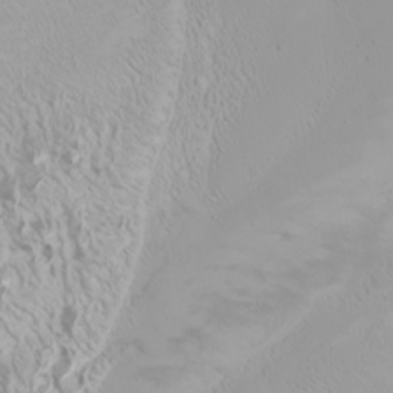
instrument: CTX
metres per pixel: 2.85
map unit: Htu
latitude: -6.4251
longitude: -71.8583
